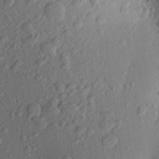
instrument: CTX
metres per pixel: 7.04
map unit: Aa
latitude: 22.6490
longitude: -147.4049
